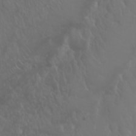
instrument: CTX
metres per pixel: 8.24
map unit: Nhu
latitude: 23.0458
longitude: -64.6113
